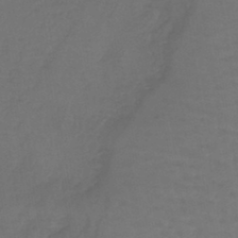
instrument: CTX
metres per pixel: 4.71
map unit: lHb
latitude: -42.5762
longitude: 64.4251
